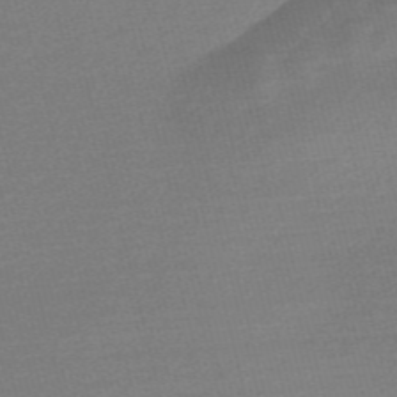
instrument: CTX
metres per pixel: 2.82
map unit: Nve
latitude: -56.9353
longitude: 61.3132
